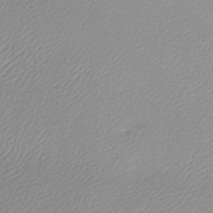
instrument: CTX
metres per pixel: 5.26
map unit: lHb
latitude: -44.3873
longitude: 76.1417
